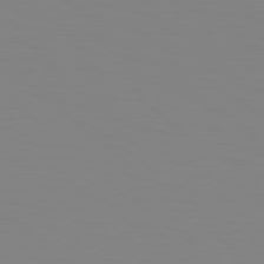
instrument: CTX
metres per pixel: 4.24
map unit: lApd
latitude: 79.1026
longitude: -173.1403
